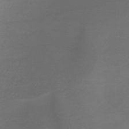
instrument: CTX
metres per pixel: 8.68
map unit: lHb
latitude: -42.8974
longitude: 70.1039
